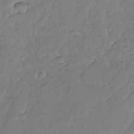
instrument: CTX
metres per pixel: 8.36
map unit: Nhu
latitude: -28.9731
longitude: -61.8394
